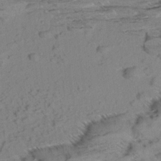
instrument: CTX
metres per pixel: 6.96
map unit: Aa
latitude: 9.4049
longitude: -139.9150
